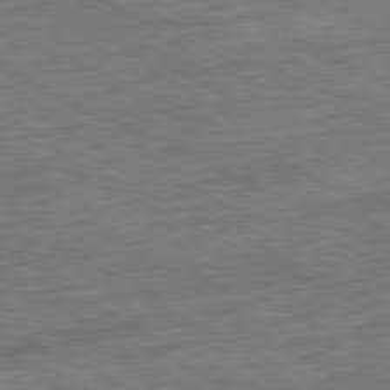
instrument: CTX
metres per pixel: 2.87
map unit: Ap
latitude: -80.9731
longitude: -91.6883
